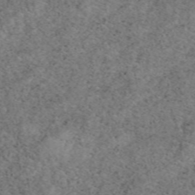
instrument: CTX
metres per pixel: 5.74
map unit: eAb
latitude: 49.9150
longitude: 108.4629
